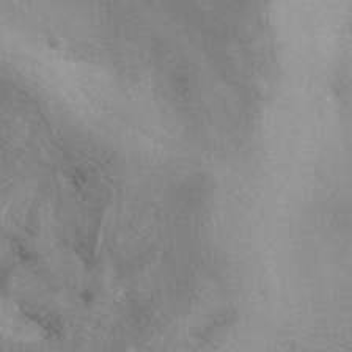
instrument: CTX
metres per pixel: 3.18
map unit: eAb
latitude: 40.0444
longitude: 106.2362
